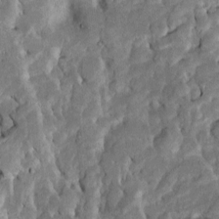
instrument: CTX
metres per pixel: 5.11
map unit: Htu
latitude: -6.8219
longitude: 145.4643
